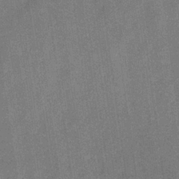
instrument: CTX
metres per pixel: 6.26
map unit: eHb
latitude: -31.5210
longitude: 74.1795
